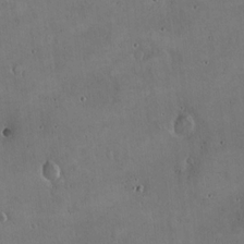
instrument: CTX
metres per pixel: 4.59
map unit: Hto
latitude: 16.5924
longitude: -59.4615
